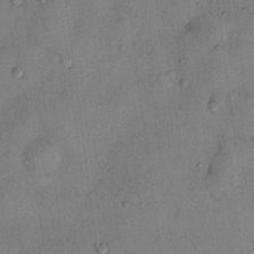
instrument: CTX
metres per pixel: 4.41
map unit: Hto
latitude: 12.3467
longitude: -58.9703
